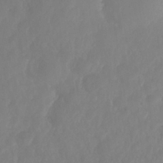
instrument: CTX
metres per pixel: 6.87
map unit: Nhe
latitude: -36.8408
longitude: -177.9150
